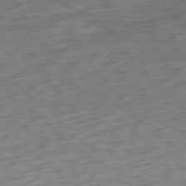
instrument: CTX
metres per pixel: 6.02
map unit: Ap
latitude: -80.0094
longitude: -69.4238
